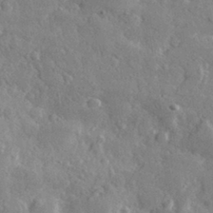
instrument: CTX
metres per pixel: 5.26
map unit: lHvf
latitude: 31.8017
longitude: -89.1215
